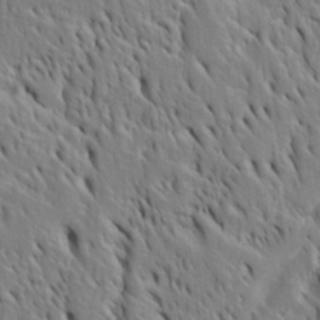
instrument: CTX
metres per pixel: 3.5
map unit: Htu
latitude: -4.2172
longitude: 151.6532
